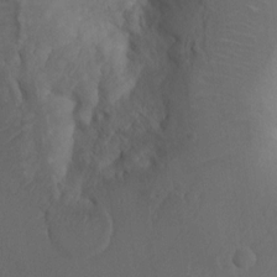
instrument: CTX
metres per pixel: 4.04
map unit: Ht
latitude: 5.1403
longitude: -29.7827
